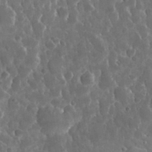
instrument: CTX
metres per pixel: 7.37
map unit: eHh
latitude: 34.2522
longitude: -57.8016
